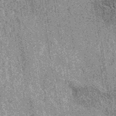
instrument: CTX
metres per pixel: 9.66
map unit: eAb
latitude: 37.7827
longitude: 107.5588
